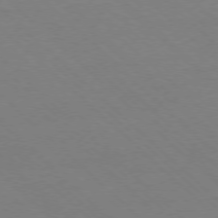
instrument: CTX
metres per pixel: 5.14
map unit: Ap
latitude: -77.6911
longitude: -85.0459
